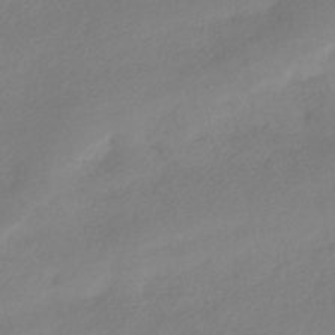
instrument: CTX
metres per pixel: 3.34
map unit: HNhu
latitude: -42.6896
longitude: 91.0865
